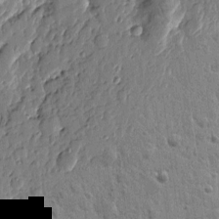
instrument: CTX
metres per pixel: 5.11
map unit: Htu
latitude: -0.8030
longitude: -178.2145
